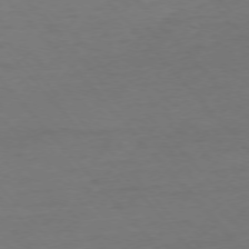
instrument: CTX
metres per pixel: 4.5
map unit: Ap
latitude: -76.3873
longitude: -80.9892
